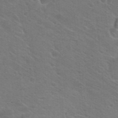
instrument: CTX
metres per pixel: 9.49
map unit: Hto
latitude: 22.8758
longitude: -36.2901
